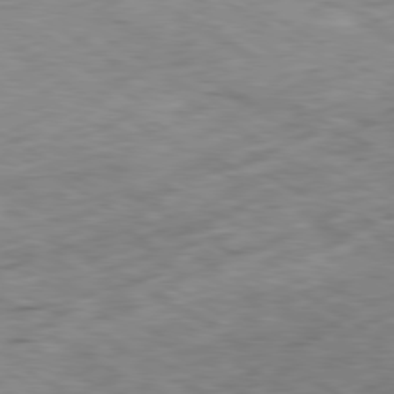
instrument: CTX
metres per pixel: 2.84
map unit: Ap
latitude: -80.4818
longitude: -72.1956
